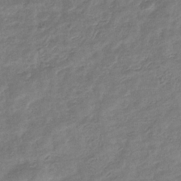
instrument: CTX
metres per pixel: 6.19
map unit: eHb
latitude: -34.1417
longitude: 79.5966
